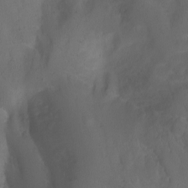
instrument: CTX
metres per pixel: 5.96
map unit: Ht
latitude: -0.7841
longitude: -36.1200
